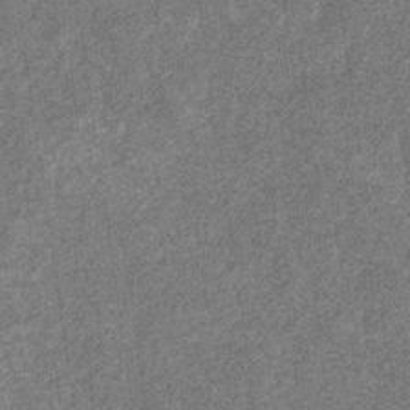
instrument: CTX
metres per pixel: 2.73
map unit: eHb
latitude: -31.4643
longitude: 67.8611
